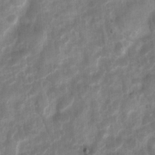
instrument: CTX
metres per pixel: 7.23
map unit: Ht
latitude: 4.1767
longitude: -22.2145
